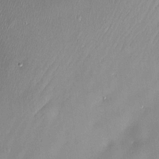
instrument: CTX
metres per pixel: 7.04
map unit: Nve
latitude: -23.0865
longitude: -138.6868
